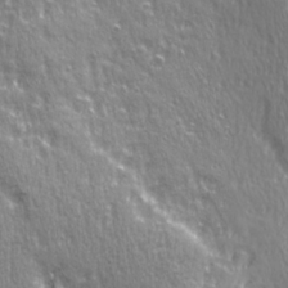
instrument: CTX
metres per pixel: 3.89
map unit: Ave
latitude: 21.6316
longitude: -135.4237
